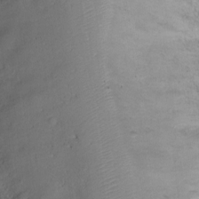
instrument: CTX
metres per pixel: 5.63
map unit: Ht
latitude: -6.6896
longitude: -19.8772
